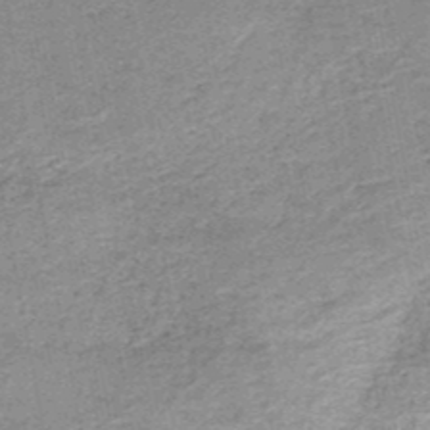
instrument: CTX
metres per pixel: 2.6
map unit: HNb
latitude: -50.0850
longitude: -49.7639
